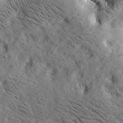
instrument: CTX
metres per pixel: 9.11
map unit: lAa
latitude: 19.9906
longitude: -139.8205
